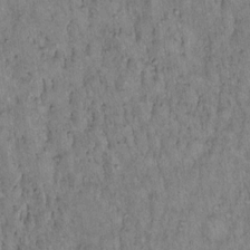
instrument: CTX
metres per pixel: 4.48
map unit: Hto
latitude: 13.5182
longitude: -57.0269
